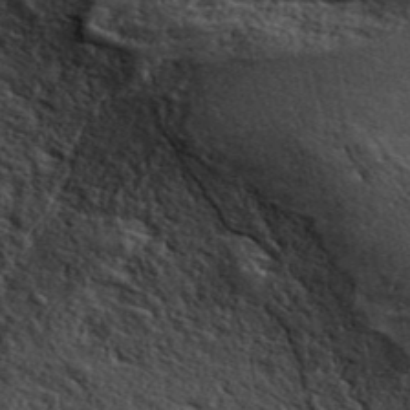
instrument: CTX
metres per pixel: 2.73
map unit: ANa
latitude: 42.6491
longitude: 46.8219
